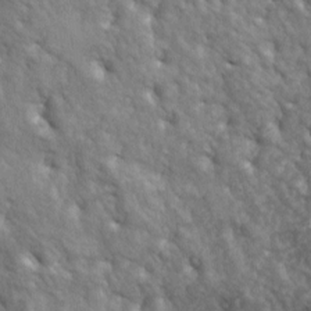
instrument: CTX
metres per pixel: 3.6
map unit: lAa
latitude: -5.6722
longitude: -125.4615
